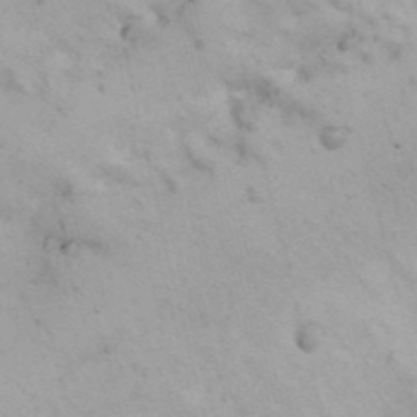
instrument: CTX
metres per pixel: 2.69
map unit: Nhu
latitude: 25.9906
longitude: -69.7072
